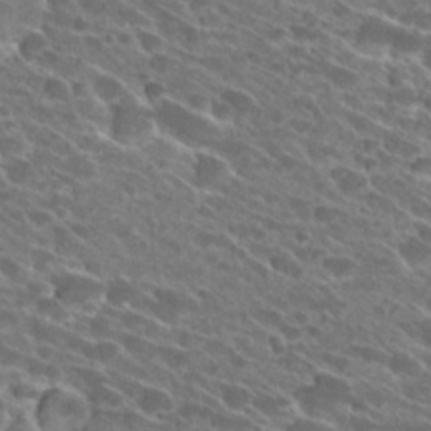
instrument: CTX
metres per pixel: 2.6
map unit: Hto
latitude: 26.5735
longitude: -42.1767
